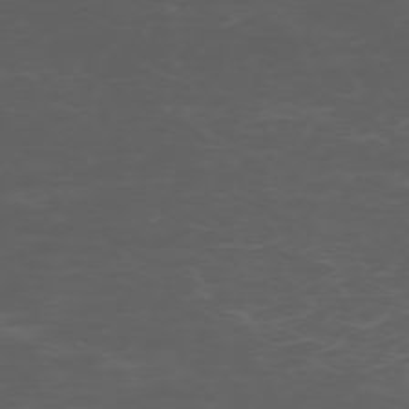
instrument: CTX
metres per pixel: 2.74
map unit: Hpe
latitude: -72.5951
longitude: 8.7274
